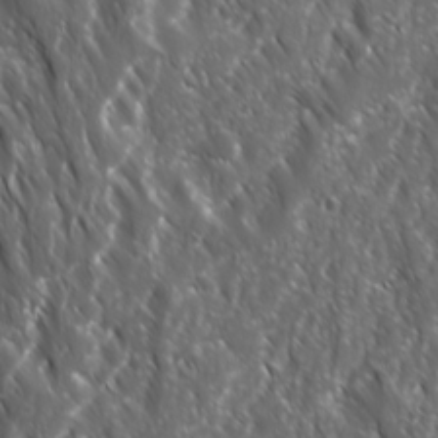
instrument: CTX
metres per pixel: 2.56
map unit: Ave
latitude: 15.5560
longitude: -132.9325
